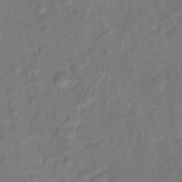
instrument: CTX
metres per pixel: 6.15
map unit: Hto
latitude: 15.9906
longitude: -39.8772
